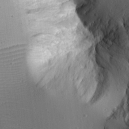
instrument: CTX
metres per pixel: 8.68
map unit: lAvf
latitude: 16.3089
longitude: -126.7057
